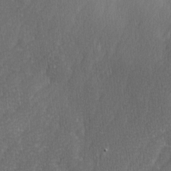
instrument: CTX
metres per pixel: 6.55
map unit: Ave
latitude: 9.9717
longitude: -105.8962
